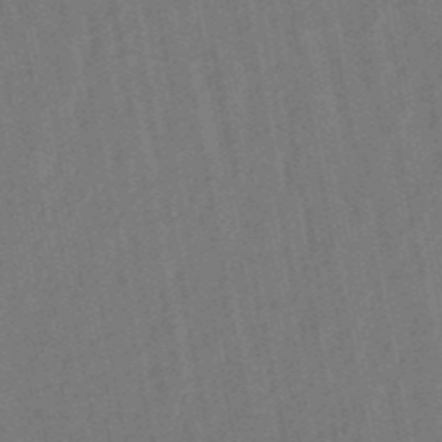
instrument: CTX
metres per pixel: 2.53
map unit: lHb
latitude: -49.4833
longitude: 73.4454
